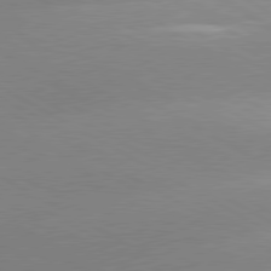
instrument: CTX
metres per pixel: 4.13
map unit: lApd
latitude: 80.1389
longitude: -147.6505
